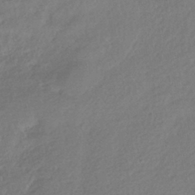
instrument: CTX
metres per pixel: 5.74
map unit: HNhu
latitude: -41.3887
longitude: 94.5762
